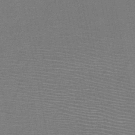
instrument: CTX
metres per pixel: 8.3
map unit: HNb
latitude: -48.0661
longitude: -42.1200
